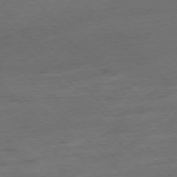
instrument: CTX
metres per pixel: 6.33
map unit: Ap
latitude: -77.4076
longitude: -64.9892
